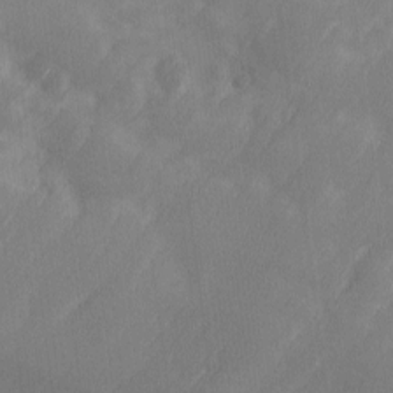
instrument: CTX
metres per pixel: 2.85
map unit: Ave
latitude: 10.3656
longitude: -105.9339
